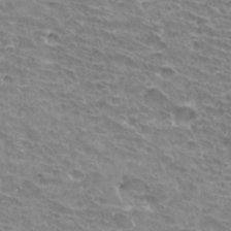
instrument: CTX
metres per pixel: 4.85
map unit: Hto
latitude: 33.2915
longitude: -42.0633
